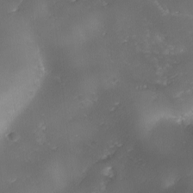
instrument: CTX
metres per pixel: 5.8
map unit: Ave
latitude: -10.2362
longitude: -122.2145
